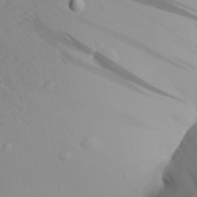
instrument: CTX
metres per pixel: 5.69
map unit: Aa
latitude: 25.8583
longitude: -144.5923
